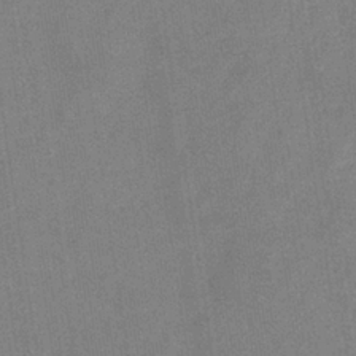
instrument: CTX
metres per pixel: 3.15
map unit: eHb
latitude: -34.8030
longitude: 73.1620
